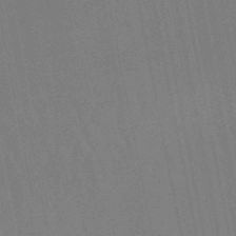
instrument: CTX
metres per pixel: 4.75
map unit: lHb
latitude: -49.0865
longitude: 67.0675
